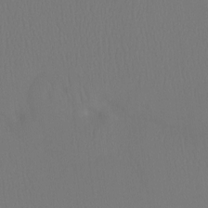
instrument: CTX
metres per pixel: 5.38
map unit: Ht
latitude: -7.1809
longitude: -31.1970
